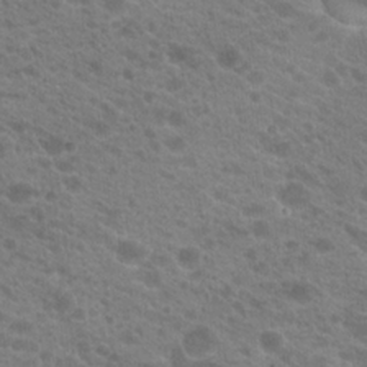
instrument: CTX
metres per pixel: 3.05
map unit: Hto
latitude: 20.8947
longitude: -38.2711
